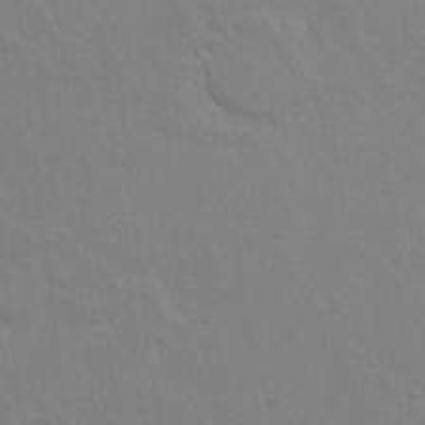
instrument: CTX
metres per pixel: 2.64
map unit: Hto
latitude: 10.0255
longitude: -35.5182
